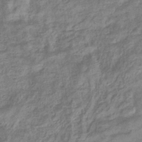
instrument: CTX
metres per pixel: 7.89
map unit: eHb
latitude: -33.3132
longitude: 74.5385
